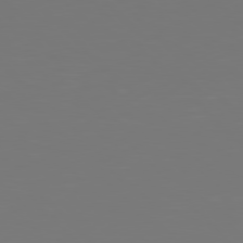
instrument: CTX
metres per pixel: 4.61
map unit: Hpe
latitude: 78.1767
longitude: -166.6679
